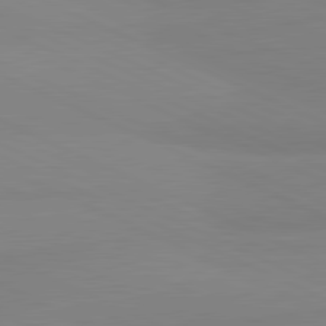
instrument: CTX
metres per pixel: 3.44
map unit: lApd
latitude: 81.5371
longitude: 178.3117
